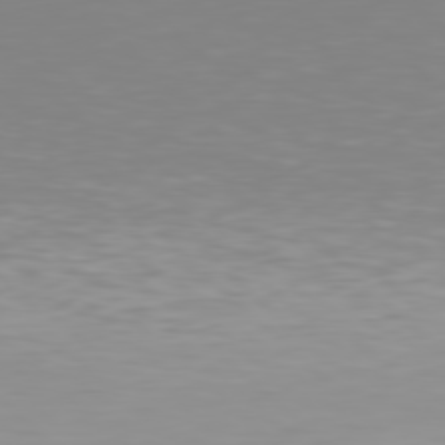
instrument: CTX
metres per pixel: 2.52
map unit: Hpe
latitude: 77.8016
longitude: -173.5371
